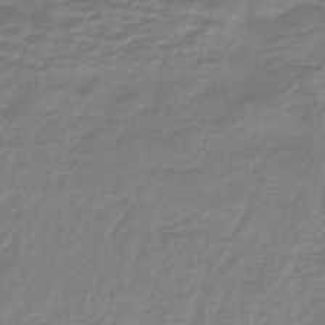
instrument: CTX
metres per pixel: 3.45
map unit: lHb
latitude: -42.4440
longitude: 63.3887
